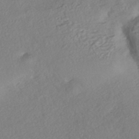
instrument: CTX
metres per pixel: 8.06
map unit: eHh
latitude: -42.2361
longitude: 118.7652
